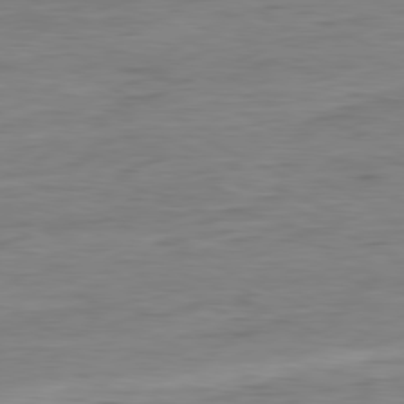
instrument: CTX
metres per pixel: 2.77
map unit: Ap
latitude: -80.7841
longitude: -82.0444
